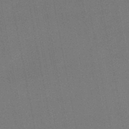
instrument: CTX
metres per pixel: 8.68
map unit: eHb
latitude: -49.7289
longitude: 73.8044
